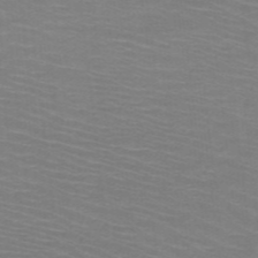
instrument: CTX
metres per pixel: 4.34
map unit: HNb
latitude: -48.4818
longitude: -45.4993
